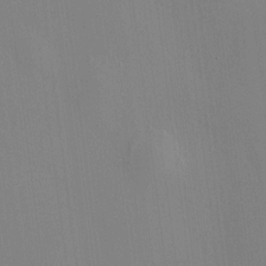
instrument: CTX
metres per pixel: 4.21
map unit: HNhu
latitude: 8.2145
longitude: 14.8408
